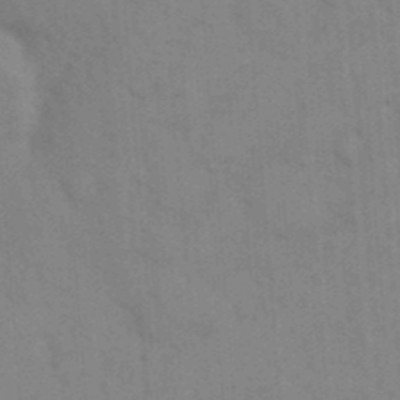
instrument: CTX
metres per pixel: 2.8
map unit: eHh
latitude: 18.2711
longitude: -63.8584
